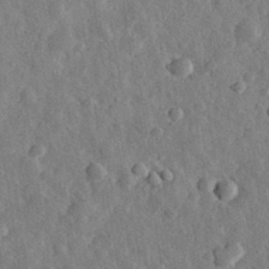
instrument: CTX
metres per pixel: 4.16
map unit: eHh
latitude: 32.1011
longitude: -78.6113
